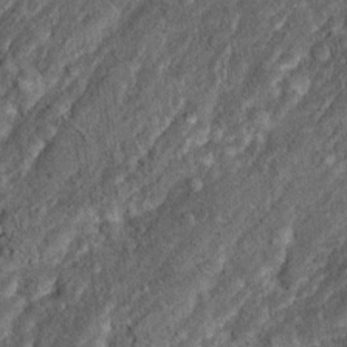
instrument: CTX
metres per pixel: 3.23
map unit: Hto
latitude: 15.4994
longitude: -34.5545
